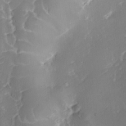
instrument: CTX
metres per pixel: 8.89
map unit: Ave
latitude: -9.7478
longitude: -122.2900
